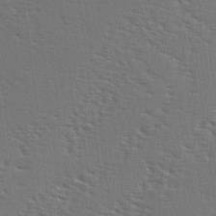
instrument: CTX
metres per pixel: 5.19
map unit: Ave
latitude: 2.6112
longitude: -110.8758
